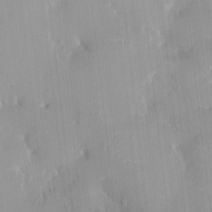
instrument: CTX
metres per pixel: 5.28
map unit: HNhu
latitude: 0.5168
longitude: -3.5938
